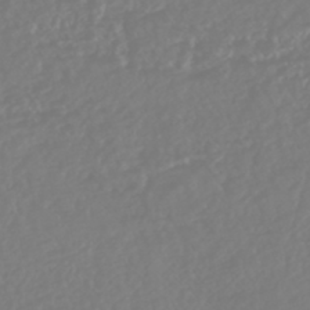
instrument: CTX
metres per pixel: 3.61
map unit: HNhu
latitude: -45.6344
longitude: 104.0472
